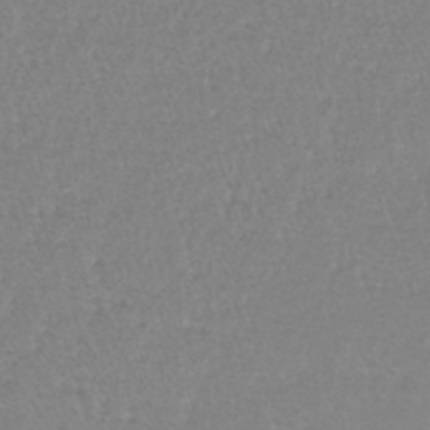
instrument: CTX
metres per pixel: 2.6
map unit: lHb
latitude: -41.1809
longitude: 65.3888
